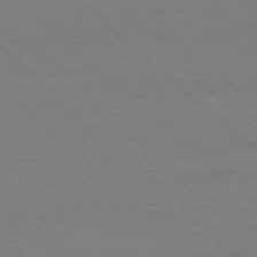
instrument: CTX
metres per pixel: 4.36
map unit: Ap
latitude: -78.1605
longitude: -84.8569
